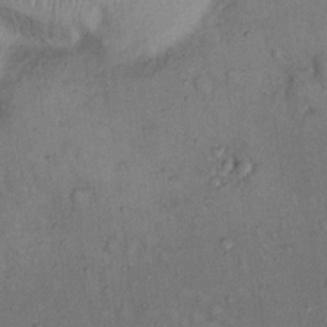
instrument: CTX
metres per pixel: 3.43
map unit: Hto
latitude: 11.5182
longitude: -60.9324
